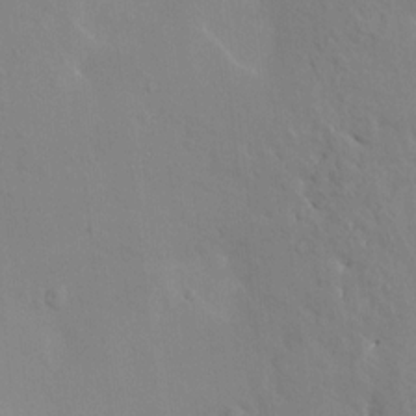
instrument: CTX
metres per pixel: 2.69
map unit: HNhu
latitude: 5.3482
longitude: 4.1605
